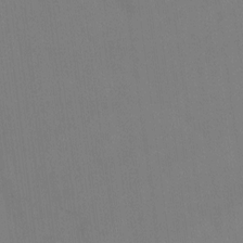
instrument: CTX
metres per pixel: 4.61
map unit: Hto
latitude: -12.9731
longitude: -40.3278
